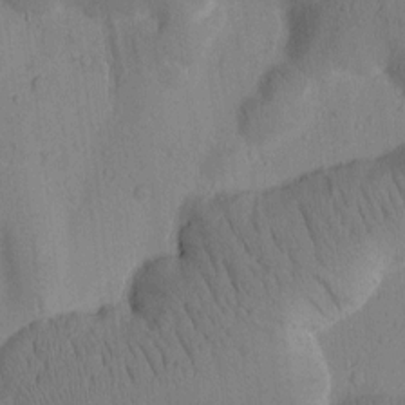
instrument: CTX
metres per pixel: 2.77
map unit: Htu
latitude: -3.0675
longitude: 172.9164
